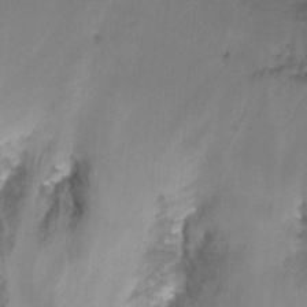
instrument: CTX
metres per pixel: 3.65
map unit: Nhu
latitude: -7.1998
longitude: -51.0269
